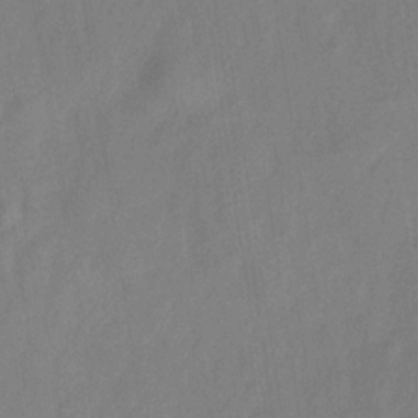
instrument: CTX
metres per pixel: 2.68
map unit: Hve
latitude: -32.2362
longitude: 92.2362
